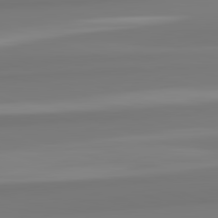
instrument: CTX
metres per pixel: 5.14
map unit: lApd
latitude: 82.7435
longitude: 172.5196
